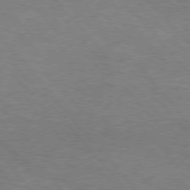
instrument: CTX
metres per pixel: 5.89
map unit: Hpe
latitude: 75.8961
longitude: -152.0444
